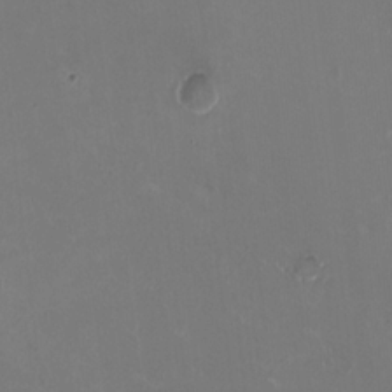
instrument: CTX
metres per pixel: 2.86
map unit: HNhu
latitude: -2.2739
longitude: -1.0647
